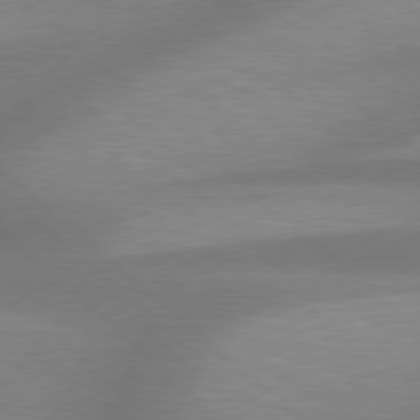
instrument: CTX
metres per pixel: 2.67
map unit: Hpe
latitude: 78.0633
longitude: -157.1025
